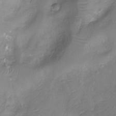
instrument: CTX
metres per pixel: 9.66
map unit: Nhu
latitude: -11.2187
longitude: -21.7450
